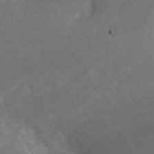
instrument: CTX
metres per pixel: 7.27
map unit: Nhe
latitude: -27.1431
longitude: -109.3859
